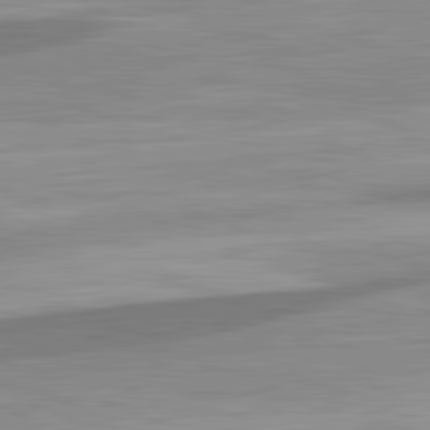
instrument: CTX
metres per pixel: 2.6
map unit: lApd
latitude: 82.3278
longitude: 138.5763
